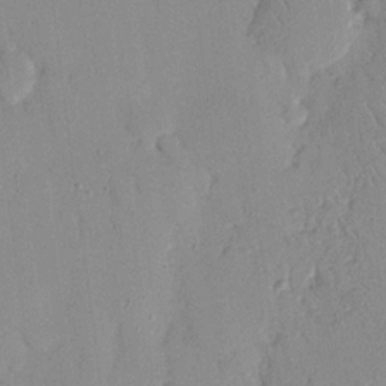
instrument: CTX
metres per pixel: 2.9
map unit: Nhu
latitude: 16.8380
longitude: -78.7058
